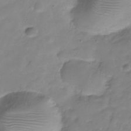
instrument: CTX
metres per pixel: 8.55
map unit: Hve
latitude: -32.0472
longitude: 91.7478
